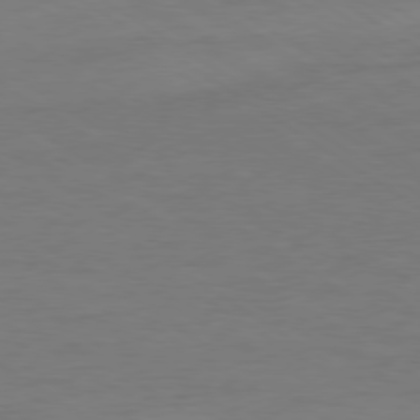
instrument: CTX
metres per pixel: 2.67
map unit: Ap
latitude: -79.7099
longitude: -54.5357
